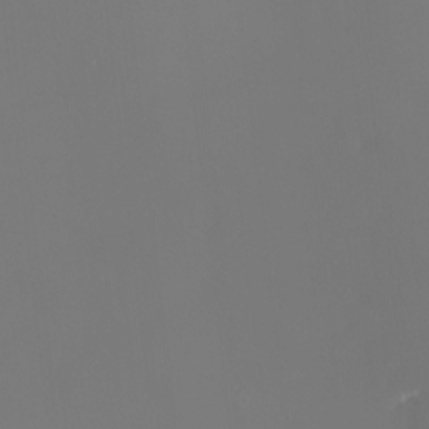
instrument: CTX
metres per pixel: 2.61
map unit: eHh
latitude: -4.9541
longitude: -87.1025
